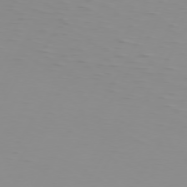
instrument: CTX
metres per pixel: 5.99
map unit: Hpe
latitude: 74.4790
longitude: -126.3467
